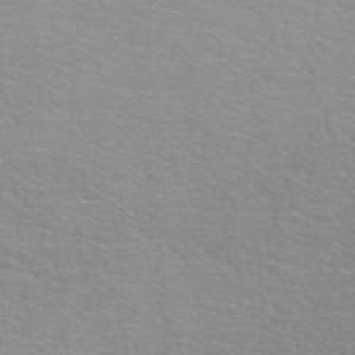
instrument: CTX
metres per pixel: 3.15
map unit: ANa
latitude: 39.7261
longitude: 23.7478
